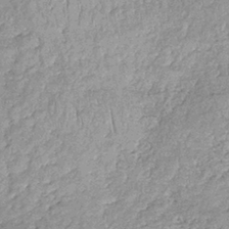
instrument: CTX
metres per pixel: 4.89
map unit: lHb
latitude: -36.0850
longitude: 65.8612
